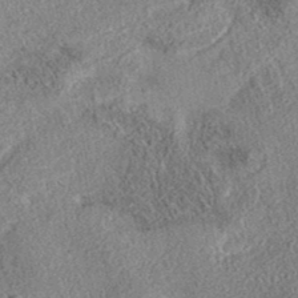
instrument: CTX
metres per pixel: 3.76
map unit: eAb
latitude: 36.6869
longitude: 113.0109
